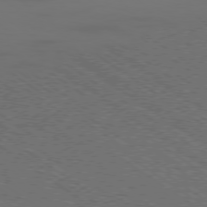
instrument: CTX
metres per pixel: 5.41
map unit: Ap
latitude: -78.7274
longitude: -79.9339
